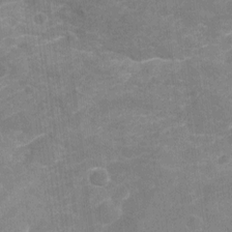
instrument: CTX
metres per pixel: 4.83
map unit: Nhu
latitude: -21.4454
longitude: -55.8961
